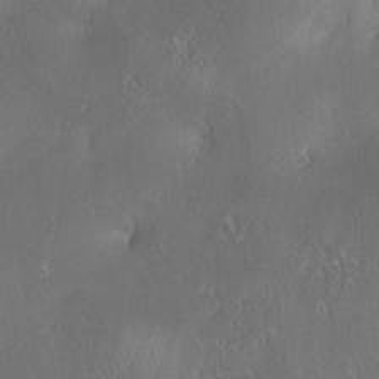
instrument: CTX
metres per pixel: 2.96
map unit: lAa
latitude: 4.1767
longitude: -117.3104
